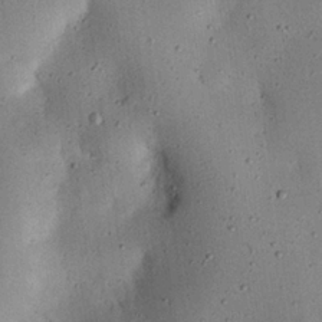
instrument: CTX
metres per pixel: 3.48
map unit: eHh
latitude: 24.2900
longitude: -71.2537
